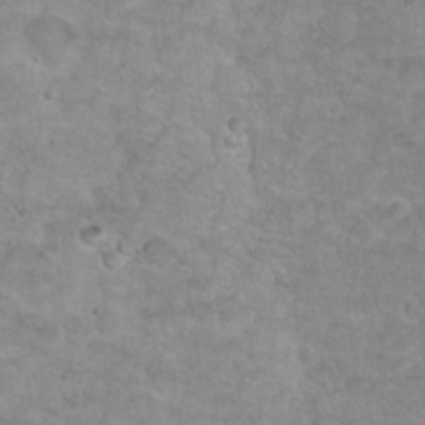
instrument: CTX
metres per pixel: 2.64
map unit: Nhu
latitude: 18.5545
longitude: -31.1592
